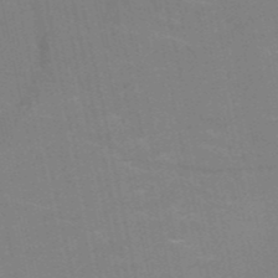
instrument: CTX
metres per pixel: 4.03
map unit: HNb
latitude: -52.0472
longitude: -43.8961
